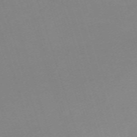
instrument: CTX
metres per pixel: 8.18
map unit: eHh
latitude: -62.9352
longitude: 49.1242
